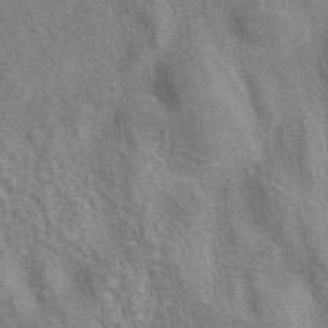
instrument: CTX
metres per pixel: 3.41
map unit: eAb
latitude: 40.8002
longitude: 106.6897
